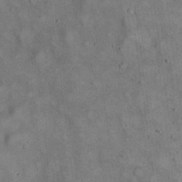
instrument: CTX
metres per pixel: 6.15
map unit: eHh
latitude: 22.1011
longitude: -61.0836
